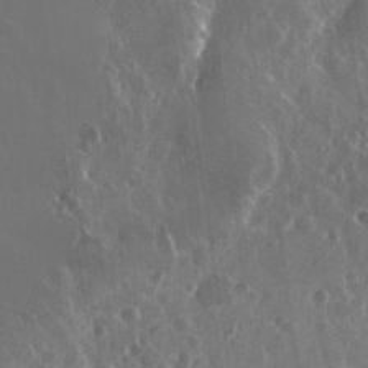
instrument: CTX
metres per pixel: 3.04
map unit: eHh
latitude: 33.7450
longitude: -58.4223
